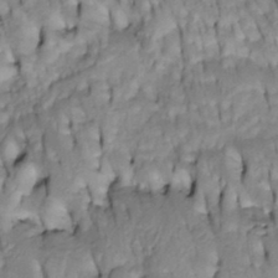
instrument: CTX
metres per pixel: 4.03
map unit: Htu
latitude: -4.4440
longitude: 150.5573
